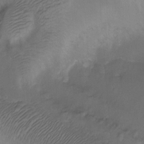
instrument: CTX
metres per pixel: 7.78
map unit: Ht
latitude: -7.7477
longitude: -34.9513
